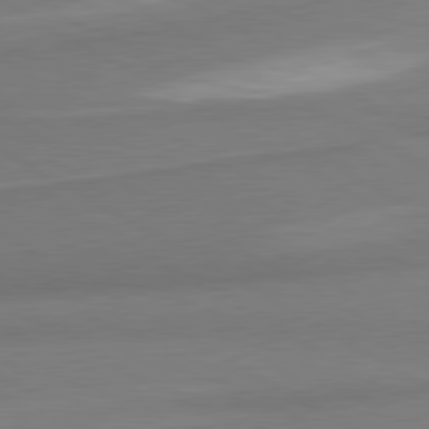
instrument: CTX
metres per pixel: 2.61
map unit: lApd
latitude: 80.1578
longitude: 177.0109
